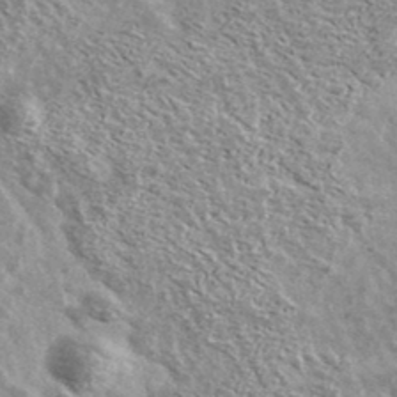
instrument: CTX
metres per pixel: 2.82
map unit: Ave
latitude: 39.1403
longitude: -108.2900
